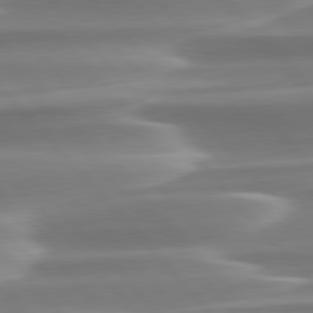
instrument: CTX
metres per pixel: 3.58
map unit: lApd
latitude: 79.7072
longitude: -114.3845
